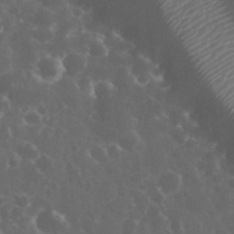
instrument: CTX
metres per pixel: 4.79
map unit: eHh
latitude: 33.2537
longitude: -61.3104
